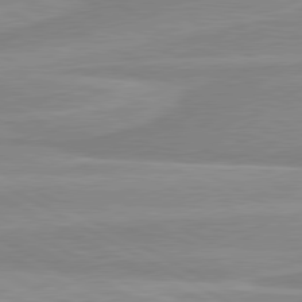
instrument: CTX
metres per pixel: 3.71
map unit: lApd
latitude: 80.4223
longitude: 170.8408
